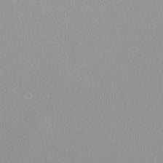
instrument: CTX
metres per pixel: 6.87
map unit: eHh
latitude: -9.0675
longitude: -70.1956
